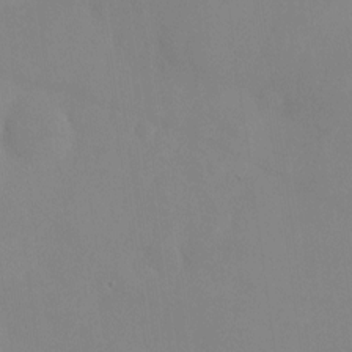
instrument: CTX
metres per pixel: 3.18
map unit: Nhu
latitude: -26.5762
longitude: -70.3467
